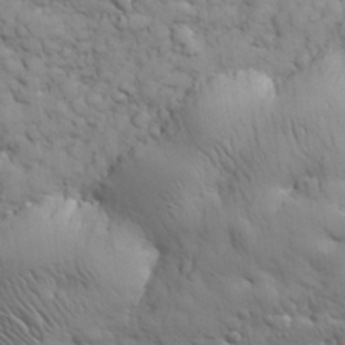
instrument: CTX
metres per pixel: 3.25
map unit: eHh
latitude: 31.8773
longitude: -67.4804
